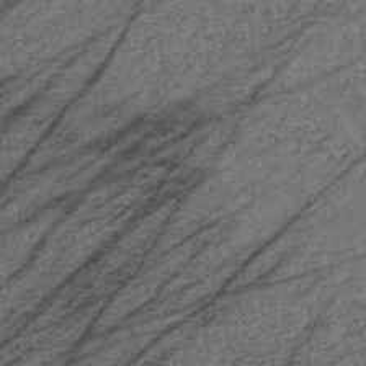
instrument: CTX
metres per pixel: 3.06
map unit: eHb
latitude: -39.4832
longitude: 77.9745
